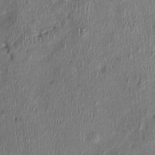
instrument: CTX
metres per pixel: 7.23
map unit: Nhu
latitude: -0.3307
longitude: -14.4979
